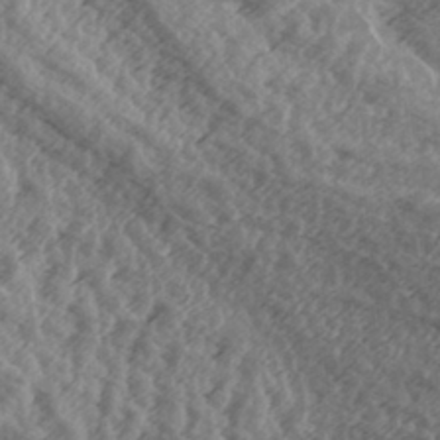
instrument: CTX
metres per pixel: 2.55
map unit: lAa
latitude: -6.8219
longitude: -123.8772
